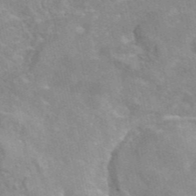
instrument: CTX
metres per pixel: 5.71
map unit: eAb
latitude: 45.6883
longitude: 115.9178
